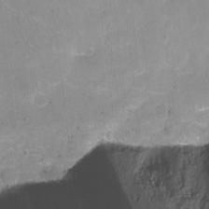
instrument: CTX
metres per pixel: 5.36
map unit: Nhu
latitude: -13.0298
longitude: -42.0444
